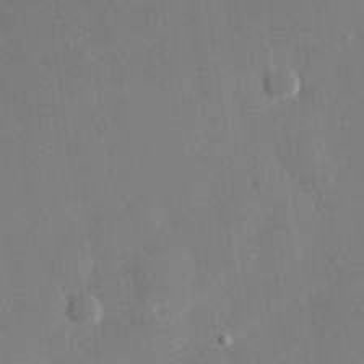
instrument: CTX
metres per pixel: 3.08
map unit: eHh
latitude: 30.0822
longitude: -78.3279
